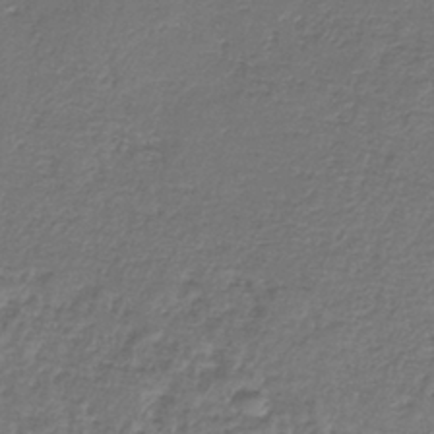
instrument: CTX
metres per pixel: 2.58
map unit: HNb
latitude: -37.3887
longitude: 50.7274
